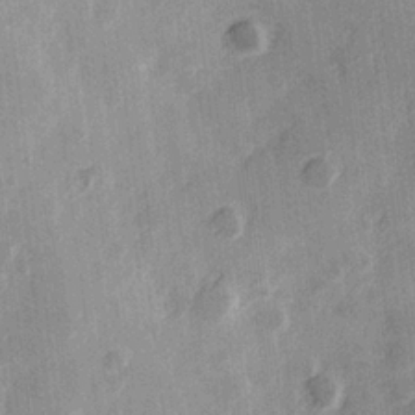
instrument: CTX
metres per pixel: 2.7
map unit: Hve
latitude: 25.6127
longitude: 147.2754
